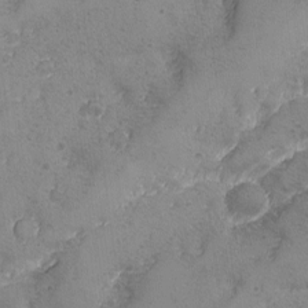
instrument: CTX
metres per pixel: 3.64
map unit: Ave
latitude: -8.0472
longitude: -118.6112
